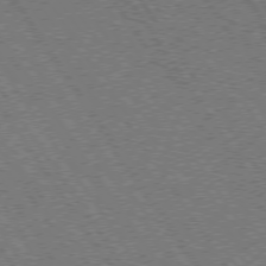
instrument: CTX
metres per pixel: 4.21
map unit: Hpe
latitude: 73.6505
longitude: -141.5560
